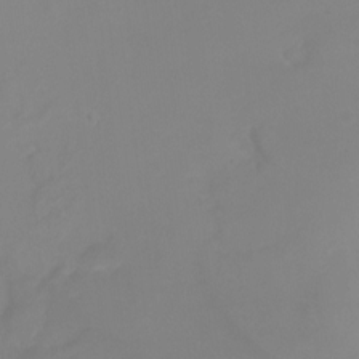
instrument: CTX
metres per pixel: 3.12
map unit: Ht
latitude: -6.9163
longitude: -31.9528
